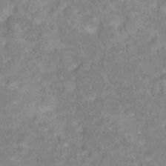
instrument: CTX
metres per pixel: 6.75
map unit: Hto
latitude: 18.6112
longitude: -38.0255
